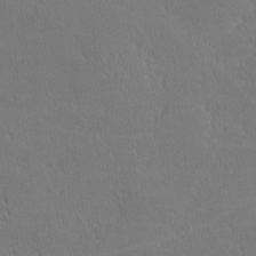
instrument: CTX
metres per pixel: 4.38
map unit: lHvf
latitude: -11.9178
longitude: -99.8961
